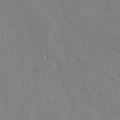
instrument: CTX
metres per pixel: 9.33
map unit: lAvf
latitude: -5.4076
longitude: -113.8772
